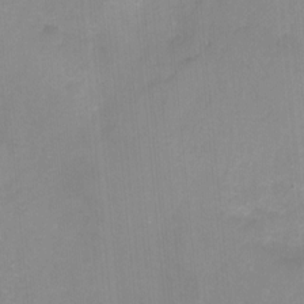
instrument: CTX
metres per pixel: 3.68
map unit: Ht
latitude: -11.4643
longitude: -46.4790
